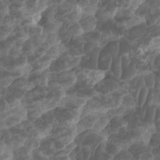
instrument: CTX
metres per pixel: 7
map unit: HNhu
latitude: -1.2754
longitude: 14.4062
